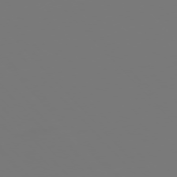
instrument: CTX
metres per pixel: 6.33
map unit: Ap
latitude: -76.4062
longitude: -63.1403
